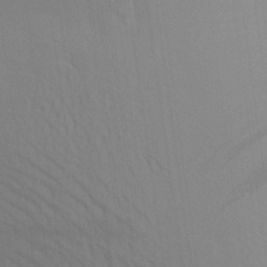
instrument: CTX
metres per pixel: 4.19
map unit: Aa
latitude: 24.6112
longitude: -145.6127
